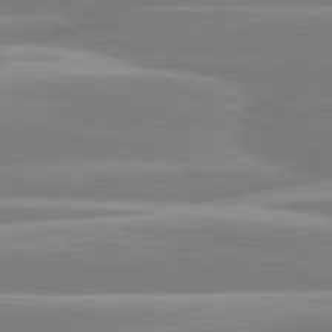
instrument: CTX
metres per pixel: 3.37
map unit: lApd
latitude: 80.7813
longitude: -134.4979
